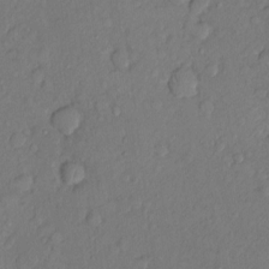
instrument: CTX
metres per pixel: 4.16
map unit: Nhu
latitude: 1.2159
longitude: -14.1011
